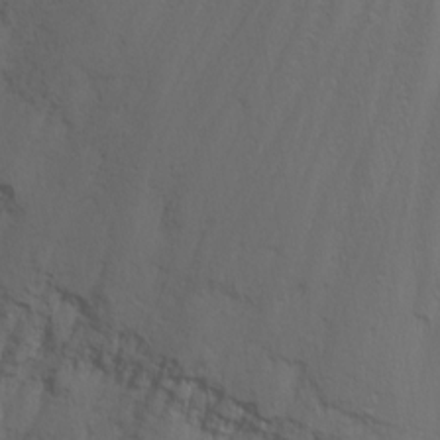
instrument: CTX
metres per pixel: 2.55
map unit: eHh
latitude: -5.4832
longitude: -83.4993
